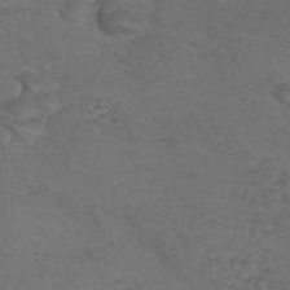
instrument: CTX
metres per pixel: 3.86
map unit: Nhu
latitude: 25.6127
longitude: -53.8017
